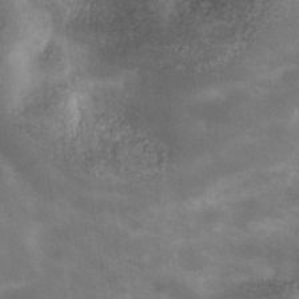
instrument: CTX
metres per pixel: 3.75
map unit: Hve
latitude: -31.2754
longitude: 93.8800
